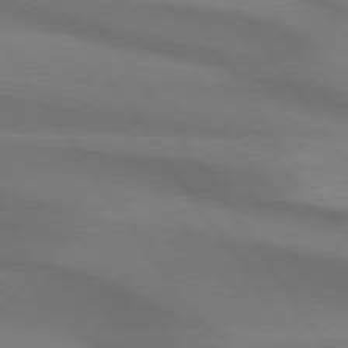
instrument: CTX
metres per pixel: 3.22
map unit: lApd
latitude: 74.1389
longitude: -63.3482
